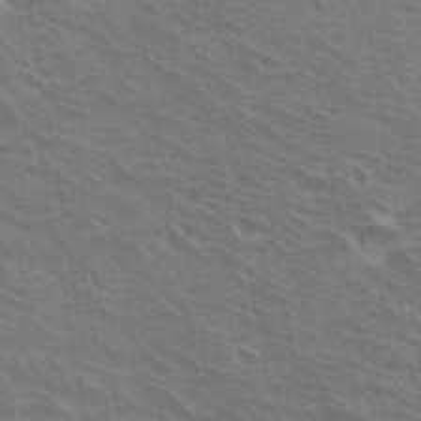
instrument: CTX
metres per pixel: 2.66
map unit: Hto
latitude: 32.4601
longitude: -41.1781
